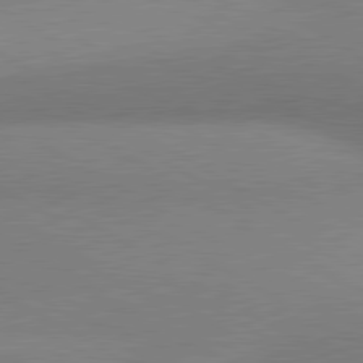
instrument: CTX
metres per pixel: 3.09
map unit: lApd
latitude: 80.6868
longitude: 131.0675
